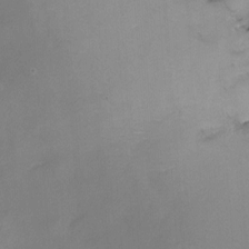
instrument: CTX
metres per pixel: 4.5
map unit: Ht
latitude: -7.3887
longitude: -34.9891
